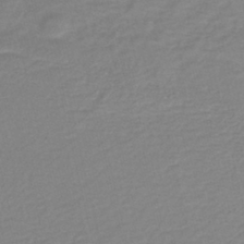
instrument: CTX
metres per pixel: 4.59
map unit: lHb
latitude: -41.1431
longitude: 76.2739
